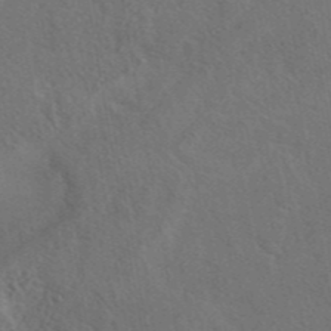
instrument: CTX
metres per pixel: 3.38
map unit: eAb
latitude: 43.1214
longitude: 110.9352
